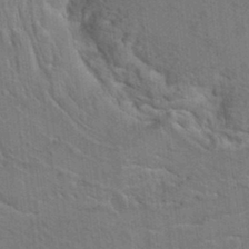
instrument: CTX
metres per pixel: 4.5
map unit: Hto
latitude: 9.5749
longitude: -35.4237
